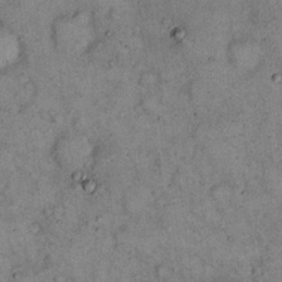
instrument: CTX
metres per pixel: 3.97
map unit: eHh
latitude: 15.7261
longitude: -62.1767
